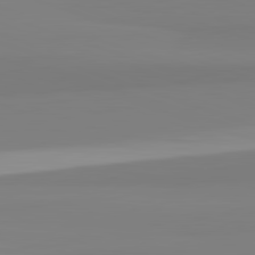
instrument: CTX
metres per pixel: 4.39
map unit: lApd
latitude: 82.4412
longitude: 172.6518
